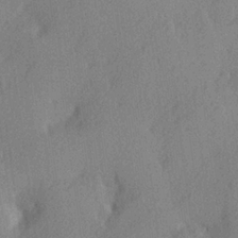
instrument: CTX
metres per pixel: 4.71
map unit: Hve
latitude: 23.6505
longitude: 145.0675
